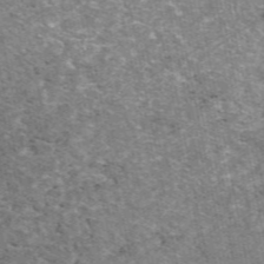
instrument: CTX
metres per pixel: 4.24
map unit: eAb
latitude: 48.5546
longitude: 114.4629
